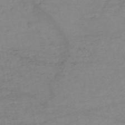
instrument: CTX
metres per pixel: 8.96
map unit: HNb
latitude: -54.8030
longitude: -44.9891
